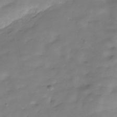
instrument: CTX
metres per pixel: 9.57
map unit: Hve
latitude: -30.3117
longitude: 91.3321
